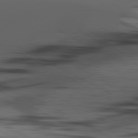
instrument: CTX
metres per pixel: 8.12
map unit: lApd
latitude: 80.5735
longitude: -85.8583
